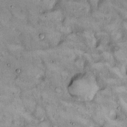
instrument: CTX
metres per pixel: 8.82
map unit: Hto
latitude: 12.4979
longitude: -58.9703
